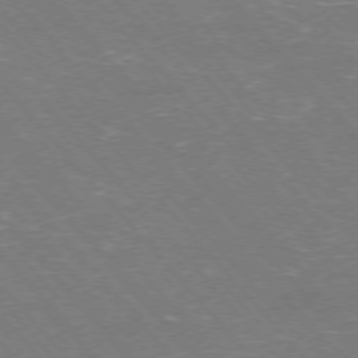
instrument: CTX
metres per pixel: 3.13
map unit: Ap
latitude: -75.9367
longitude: -68.8002
